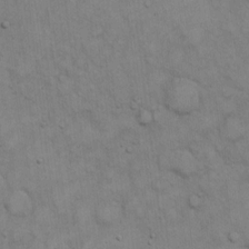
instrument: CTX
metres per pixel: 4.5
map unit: Hto
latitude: 13.0648
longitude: -60.4979
